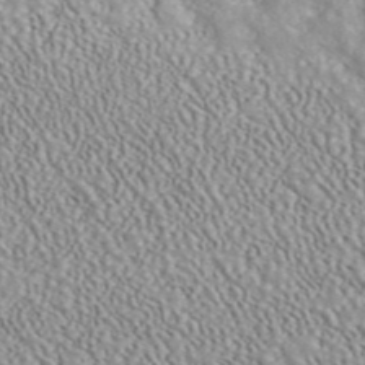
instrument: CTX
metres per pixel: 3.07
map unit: ANa
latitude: 45.2348
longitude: 36.8974
